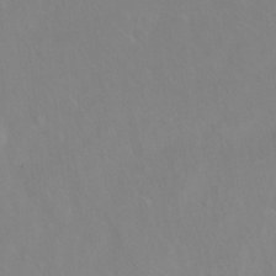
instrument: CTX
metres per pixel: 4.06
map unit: Ht
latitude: -14.4440
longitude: -42.9325
